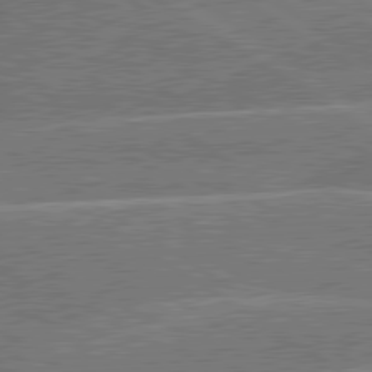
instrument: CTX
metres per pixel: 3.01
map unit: lApd
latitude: 79.9906
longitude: -145.5371
